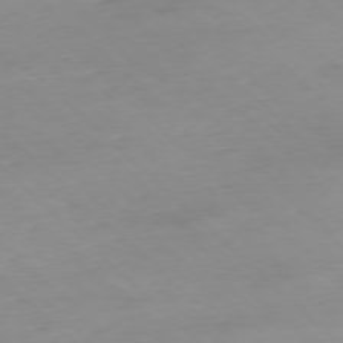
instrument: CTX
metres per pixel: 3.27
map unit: Ap
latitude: -77.5399
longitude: -90.5924
